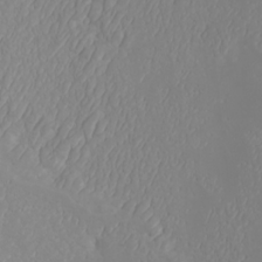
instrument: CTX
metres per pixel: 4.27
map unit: Nhu
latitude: -4.7274
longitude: -73.8773
